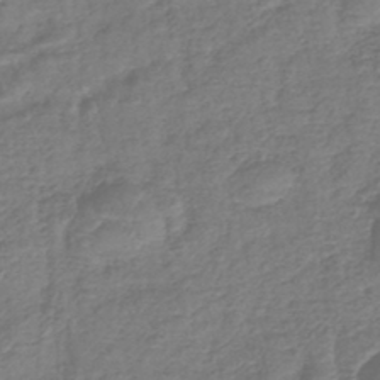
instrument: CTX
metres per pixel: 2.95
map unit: lHb
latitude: -42.5762
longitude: 78.8597
